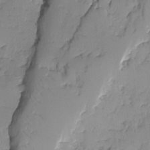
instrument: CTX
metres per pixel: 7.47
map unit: Ave
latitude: -9.4076
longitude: -117.1025
